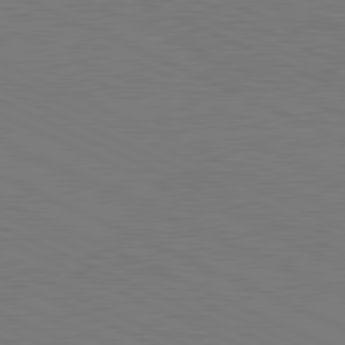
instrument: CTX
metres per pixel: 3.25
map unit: lApd
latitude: 81.4804
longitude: 149.7100
